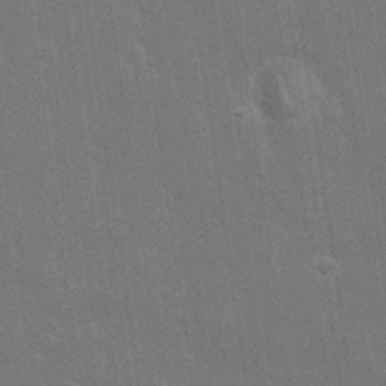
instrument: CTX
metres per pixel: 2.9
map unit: Nhu
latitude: 27.2348
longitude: -64.2711
